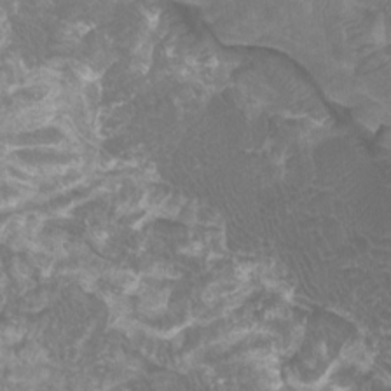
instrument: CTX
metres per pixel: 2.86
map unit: Htu
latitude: -7.1998
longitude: -48.8947
